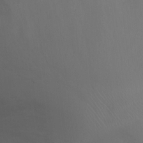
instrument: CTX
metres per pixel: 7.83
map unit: Ht
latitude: 0.7624
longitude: -21.4616
